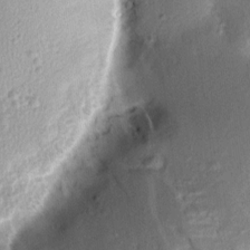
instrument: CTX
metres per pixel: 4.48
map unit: Aa
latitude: 8.8569
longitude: -133.4615
